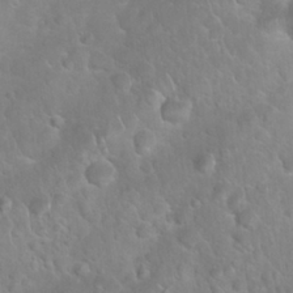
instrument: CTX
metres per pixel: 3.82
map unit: Nhu
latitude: 27.3293
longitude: -62.2712
